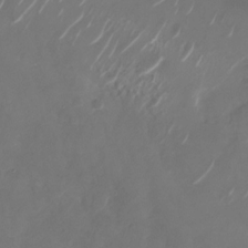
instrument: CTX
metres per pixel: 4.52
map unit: Nhu
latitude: -28.7652
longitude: -71.0269
